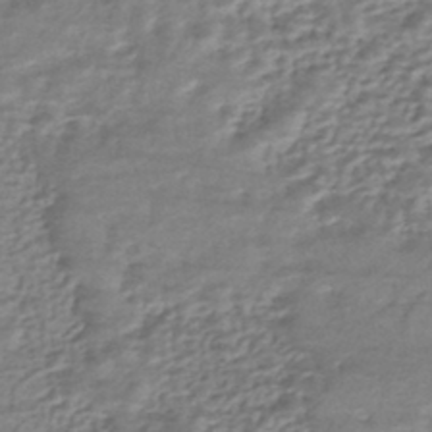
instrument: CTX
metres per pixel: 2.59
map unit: HNhu
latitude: -43.9367
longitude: 105.4643
